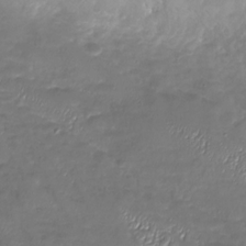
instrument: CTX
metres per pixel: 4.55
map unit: Nhu
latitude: -27.5777
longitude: -59.6505
